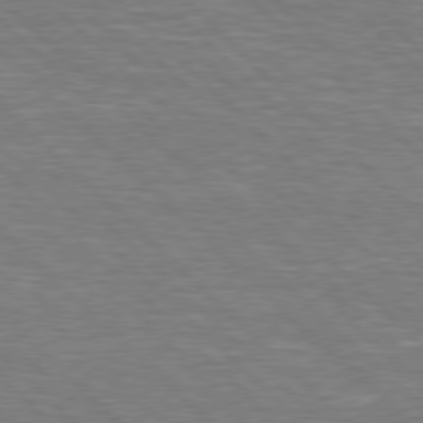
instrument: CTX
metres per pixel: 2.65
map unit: Hpe
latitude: 77.4426
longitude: -151.7071
